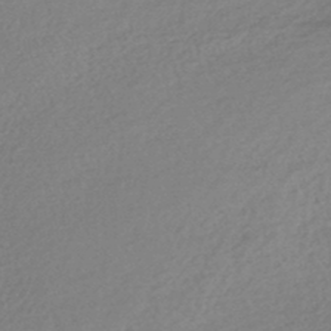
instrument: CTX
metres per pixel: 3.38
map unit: HNhu
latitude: -46.0850
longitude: 91.7289
